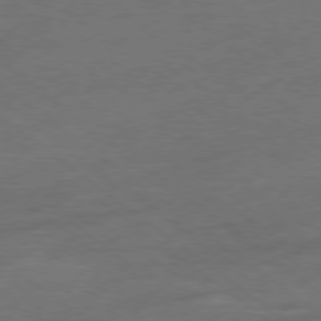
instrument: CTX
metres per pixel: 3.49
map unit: Ap
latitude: -79.2565
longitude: -78.4412
